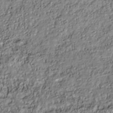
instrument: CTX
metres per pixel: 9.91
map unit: Nhu
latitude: -41.0864
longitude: -84.1011
